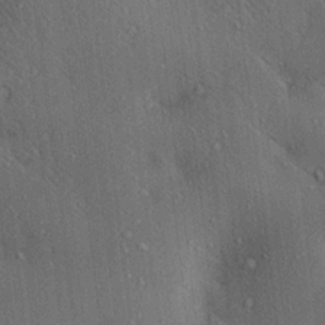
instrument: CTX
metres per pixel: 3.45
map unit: lAa
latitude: 20.7247
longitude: -138.7246
